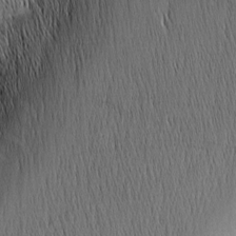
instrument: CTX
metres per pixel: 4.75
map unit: Nhu
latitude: -5.2187
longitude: -151.6127
